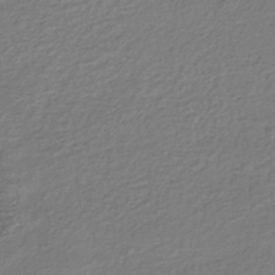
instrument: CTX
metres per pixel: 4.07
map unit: HNhu
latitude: -43.0675
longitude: 97.9367
